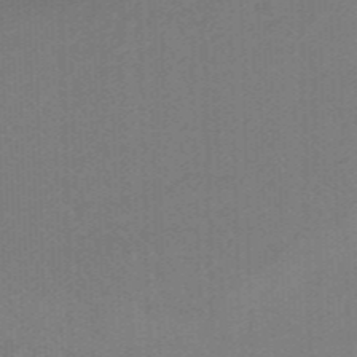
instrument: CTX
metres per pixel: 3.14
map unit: eHb
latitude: -47.4265
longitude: 89.0108
